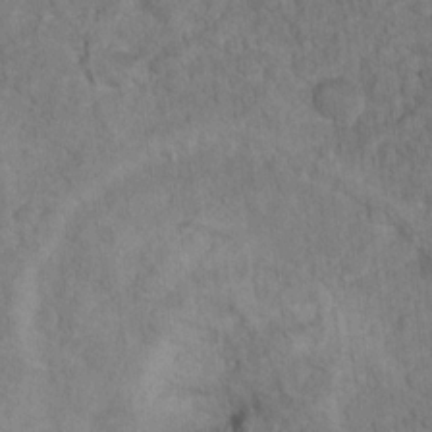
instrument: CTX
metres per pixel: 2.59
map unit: Ht
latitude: 15.4238
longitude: -37.9150
